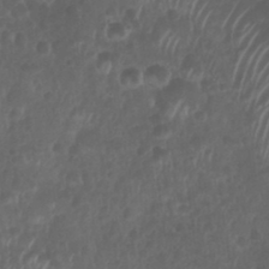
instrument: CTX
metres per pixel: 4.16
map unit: Nhu
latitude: 28.9136
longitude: -56.3278
